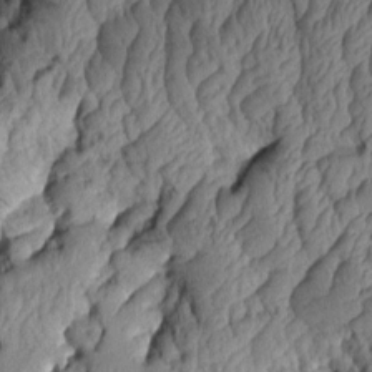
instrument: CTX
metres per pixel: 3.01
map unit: Aa
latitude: 7.3671
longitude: -128.9702
